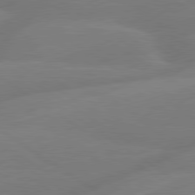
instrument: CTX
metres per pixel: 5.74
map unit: lApd
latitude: 79.7450
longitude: -142.3845
